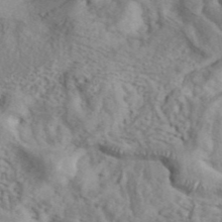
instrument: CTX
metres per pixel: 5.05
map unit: ANa
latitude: 42.4790
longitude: 53.3887
